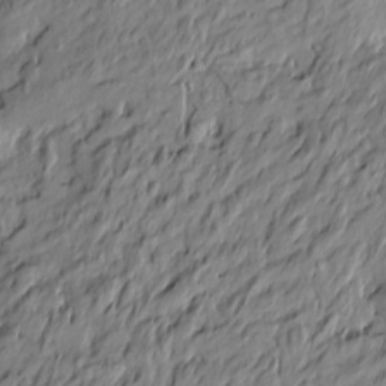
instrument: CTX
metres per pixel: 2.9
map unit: Htu
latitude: -6.8597
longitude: 178.0472
